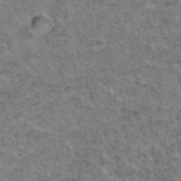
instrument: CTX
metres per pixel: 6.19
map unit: Hto
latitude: 36.9325
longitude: -47.3482
